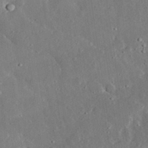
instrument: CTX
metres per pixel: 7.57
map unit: lHvf
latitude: 32.4412
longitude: -84.3656
